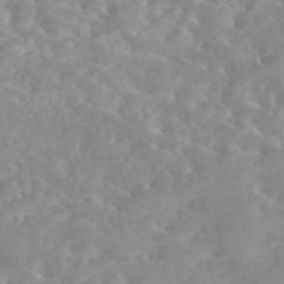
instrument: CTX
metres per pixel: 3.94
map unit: eAb
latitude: 44.5923
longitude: 126.7085
